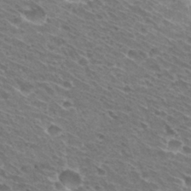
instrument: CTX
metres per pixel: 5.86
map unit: Hto
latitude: 31.3104
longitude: -42.7246
